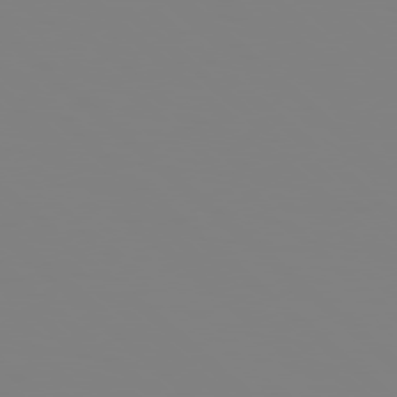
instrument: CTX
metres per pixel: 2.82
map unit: Hpe
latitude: 78.3845
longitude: 178.5007
